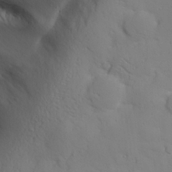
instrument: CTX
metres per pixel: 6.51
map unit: eHh
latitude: 26.2523
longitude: -75.1781
